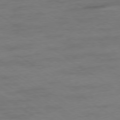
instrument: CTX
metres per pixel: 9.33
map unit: Ap
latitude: -79.3887
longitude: -53.1970
